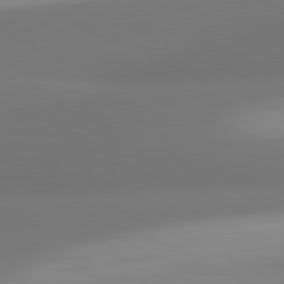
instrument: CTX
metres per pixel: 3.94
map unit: lApd
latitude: 81.3671
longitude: -165.9339
